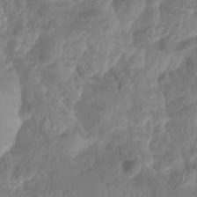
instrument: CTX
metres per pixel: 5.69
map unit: Ht
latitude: -14.2740
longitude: -57.0269
